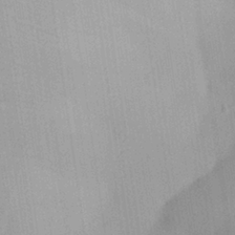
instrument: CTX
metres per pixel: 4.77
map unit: Aa
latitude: 26.3467
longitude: -143.8961
